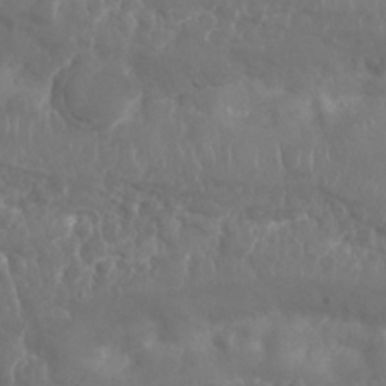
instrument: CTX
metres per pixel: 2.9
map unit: Nhu
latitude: 25.6882
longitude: -61.7449
